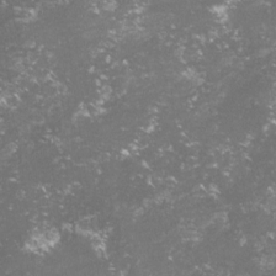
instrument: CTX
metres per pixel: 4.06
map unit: lHvf
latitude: -15.6722
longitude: -99.9717
